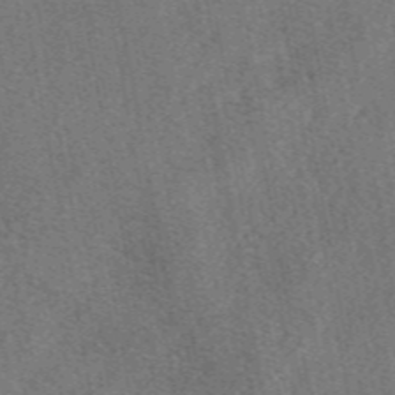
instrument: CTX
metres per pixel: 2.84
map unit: eAb
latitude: 48.4034
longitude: 104.2739
